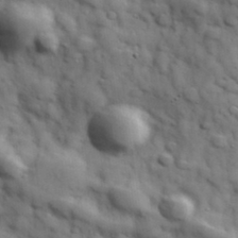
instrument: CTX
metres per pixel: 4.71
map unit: Hve
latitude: 31.6505
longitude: 150.8219
